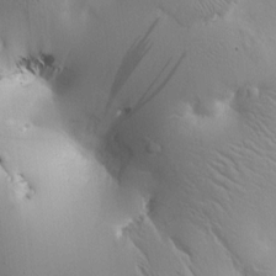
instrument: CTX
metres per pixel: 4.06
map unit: Htu
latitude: -0.4629
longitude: 171.1053
